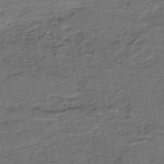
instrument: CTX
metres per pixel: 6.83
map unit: HNb
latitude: -42.9919
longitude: 51.1053
